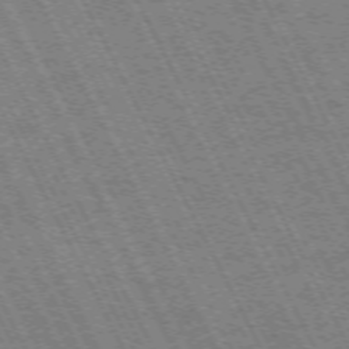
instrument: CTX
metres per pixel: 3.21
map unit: Hpe
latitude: -71.2565
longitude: 14.5574
